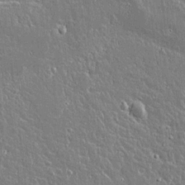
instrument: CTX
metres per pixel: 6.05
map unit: lAvf
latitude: 15.2348
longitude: -128.3467
